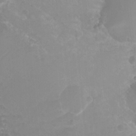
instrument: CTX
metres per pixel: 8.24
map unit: Nhu
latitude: 6.7246
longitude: -18.9136
